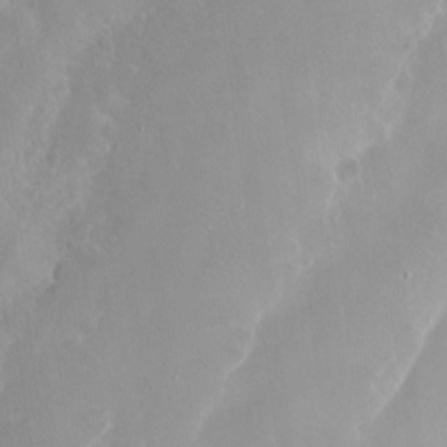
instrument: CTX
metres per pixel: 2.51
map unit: Hto
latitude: -13.9745
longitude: -41.5560
